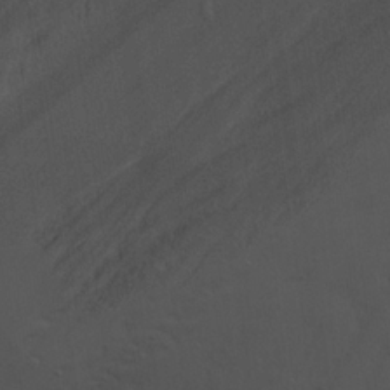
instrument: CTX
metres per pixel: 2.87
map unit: Ave
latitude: 22.9892
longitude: -132.6868
